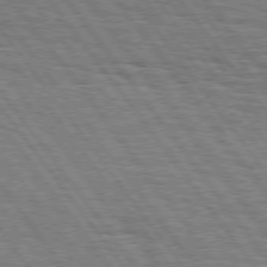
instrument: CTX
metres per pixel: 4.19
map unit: Hpe
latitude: 74.9514
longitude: -152.7247
